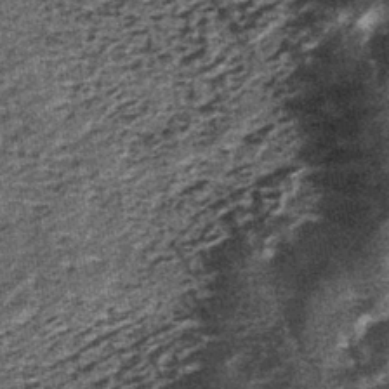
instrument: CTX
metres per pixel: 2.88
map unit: lHb
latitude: -39.5399
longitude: 64.7274
